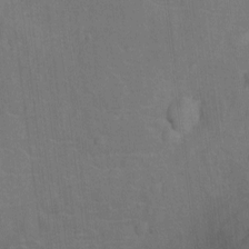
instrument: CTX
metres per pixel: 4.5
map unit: Ht
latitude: -9.1998
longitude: -22.2900
